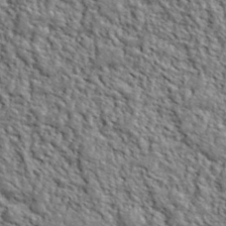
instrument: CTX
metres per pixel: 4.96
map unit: lHvf
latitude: 40.4034
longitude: -86.5923
